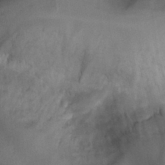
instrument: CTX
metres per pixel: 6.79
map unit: Nhu
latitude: -12.5385
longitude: -74.1011
